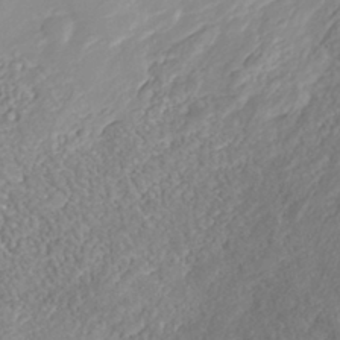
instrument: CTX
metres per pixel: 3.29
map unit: Nhe
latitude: -41.3509
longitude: -110.2901
